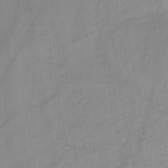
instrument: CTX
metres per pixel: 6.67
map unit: HNb
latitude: -46.2739
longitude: -38.5168
